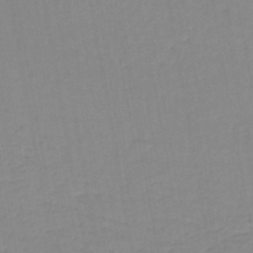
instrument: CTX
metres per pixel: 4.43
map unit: lHb
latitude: -44.5763
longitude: 62.6518
